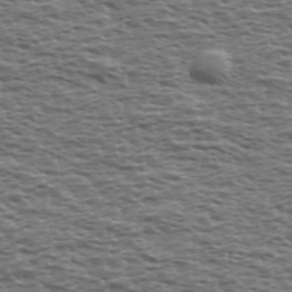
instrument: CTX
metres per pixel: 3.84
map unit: Ave
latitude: 39.1970
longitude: -112.7435
